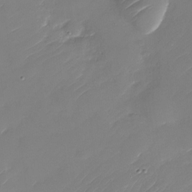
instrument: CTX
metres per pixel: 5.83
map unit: Nhu
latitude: -30.5385
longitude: -72.5924
